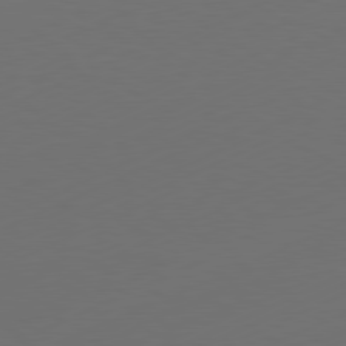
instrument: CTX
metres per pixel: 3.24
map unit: Ap
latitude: -81.5210
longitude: -84.8191
